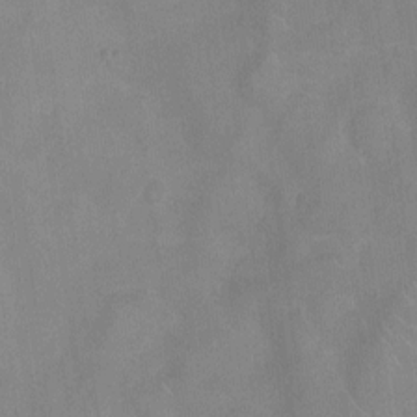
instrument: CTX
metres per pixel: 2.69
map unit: Ht
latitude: -4.8219
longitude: -15.2537
